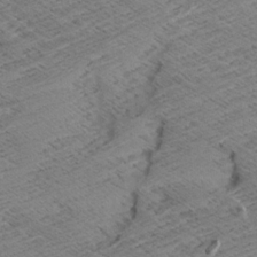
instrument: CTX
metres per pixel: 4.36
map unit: Aa
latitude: 8.1389
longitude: -140.1577
